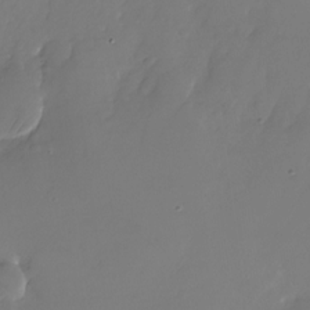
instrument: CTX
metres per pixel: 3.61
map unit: Nhu
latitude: -25.9745
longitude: -71.3670
